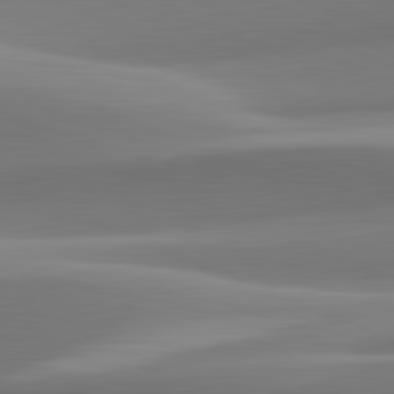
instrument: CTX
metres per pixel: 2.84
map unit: lApd
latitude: 82.1011
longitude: 144.3684
